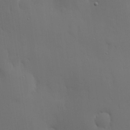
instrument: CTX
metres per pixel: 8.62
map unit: lHvf
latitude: 18.4034
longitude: -116.9892
